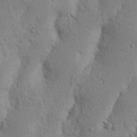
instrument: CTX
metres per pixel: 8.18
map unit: Nhu
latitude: 16.7435
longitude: -75.7072
